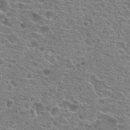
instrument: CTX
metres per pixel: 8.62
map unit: Hto
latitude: 20.3845
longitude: -41.7071
